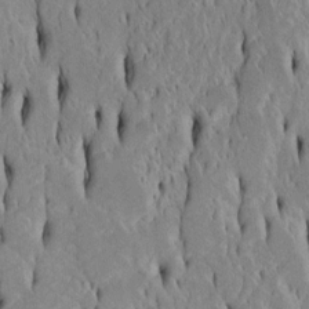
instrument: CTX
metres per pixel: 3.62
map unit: Htu
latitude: -4.7652
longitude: 151.6721
